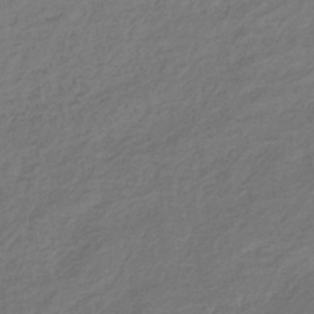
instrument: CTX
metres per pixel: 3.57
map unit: lHb
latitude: -37.5966
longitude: 70.8408
